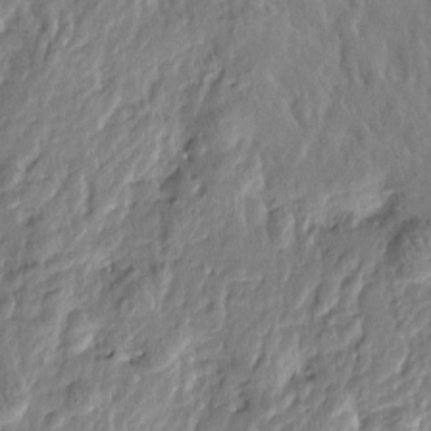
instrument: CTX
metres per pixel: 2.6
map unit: Htu
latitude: -2.5384
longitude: 179.4076
